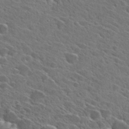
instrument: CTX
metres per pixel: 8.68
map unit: Hto
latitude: 27.8395
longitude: -42.8758
